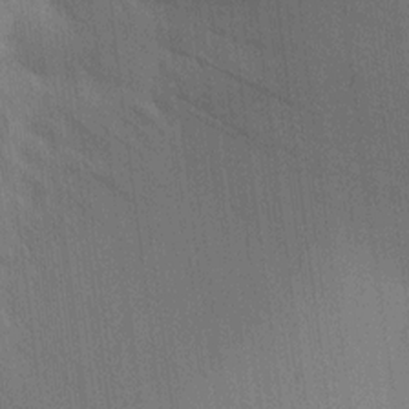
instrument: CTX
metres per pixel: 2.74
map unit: HNhu
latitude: 9.2915
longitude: 14.9542
